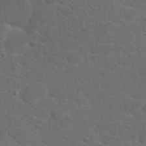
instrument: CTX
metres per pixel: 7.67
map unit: Hto
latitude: 19.1781
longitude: -36.3845
